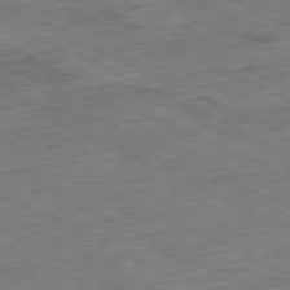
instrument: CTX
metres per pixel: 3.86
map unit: Ap
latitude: -80.8408
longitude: -87.9717
